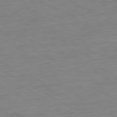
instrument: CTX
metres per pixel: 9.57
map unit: Ap
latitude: -80.5952
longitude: -62.1200
